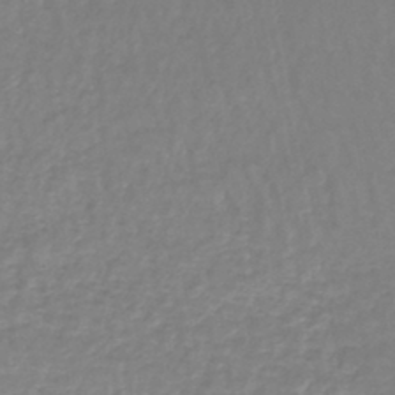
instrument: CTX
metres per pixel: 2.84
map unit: lHb
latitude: -44.5952
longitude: 66.0283
